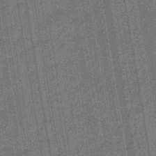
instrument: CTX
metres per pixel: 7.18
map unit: eHb
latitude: -45.6911
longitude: 87.3510
